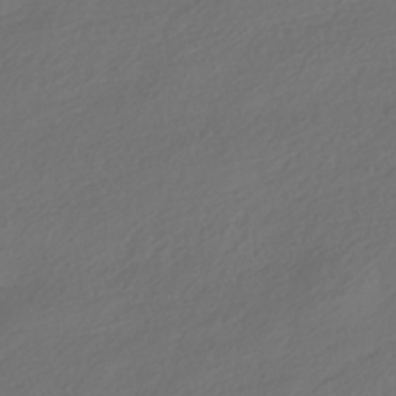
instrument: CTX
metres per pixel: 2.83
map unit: HNhu
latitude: -41.9556
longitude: 106.1606
